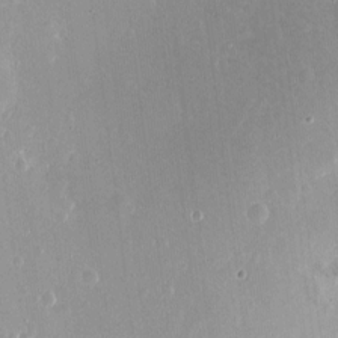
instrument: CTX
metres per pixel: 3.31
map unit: Nhu
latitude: -12.4818
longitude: -38.8947
